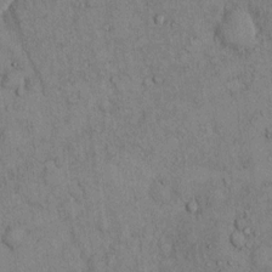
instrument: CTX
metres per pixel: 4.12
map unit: Hto
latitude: 11.5749
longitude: -59.7261
